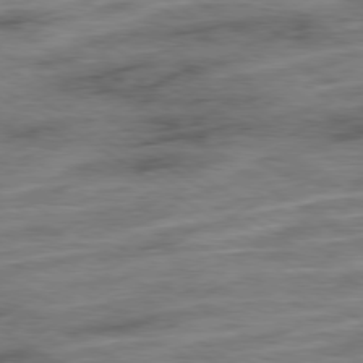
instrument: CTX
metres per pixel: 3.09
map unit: Ap
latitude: -79.6910
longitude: -48.4223
